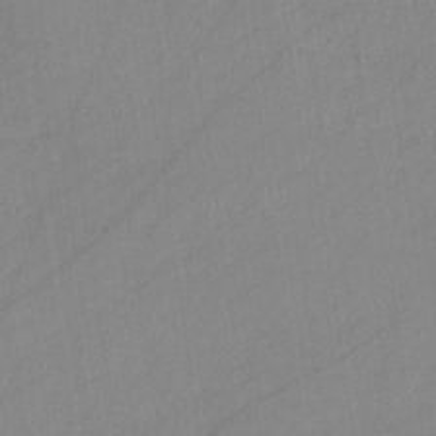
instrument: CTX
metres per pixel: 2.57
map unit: eHb
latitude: -34.1039
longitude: 72.6896
